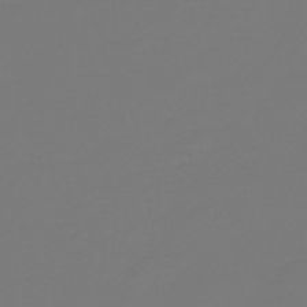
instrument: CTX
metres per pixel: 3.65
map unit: HNb
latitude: -46.5951
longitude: 56.5385
